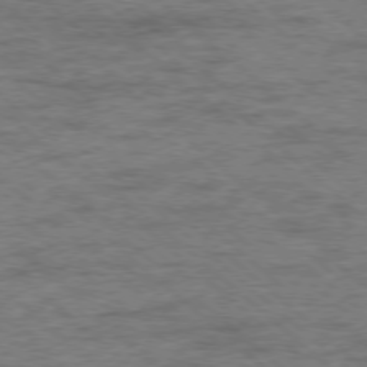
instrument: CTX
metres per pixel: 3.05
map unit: Ap
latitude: -78.5007
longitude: -50.8569
